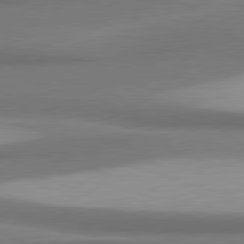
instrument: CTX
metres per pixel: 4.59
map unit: lApd
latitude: 81.3859
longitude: 170.9542
